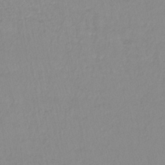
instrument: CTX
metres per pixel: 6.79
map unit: lHb
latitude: -40.1417
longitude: 65.7100
